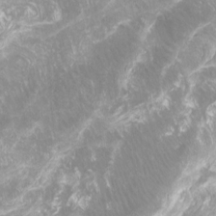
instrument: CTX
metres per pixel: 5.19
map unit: Htu
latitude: -6.8597
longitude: -48.9703
